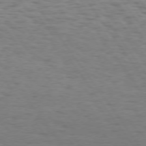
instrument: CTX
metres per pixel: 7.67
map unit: Hpe
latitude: 73.5749
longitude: -133.0270
